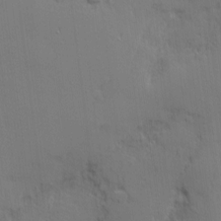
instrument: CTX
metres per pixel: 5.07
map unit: eHh
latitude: 3.5371
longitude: -75.7639
